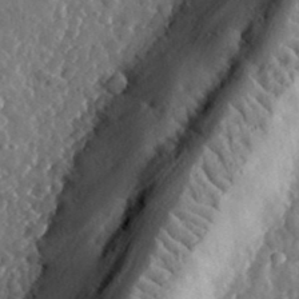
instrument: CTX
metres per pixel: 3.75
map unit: eHh
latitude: 34.6490
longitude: -80.6113
